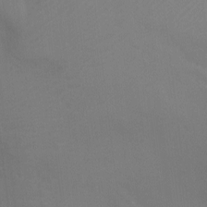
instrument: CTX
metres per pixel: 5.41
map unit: Ht
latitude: -8.5196
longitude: -28.3845
